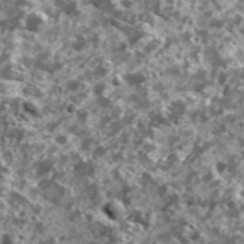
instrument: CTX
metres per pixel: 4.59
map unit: Ave
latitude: 18.3845
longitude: -134.9136
